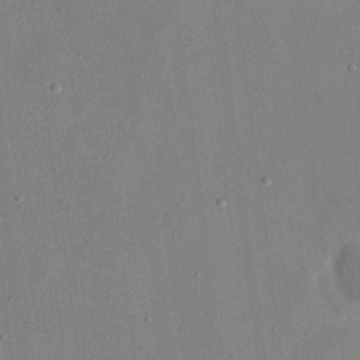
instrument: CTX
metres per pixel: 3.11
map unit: eHh
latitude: 17.7828
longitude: -70.3467
